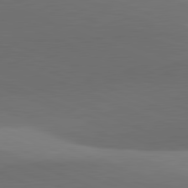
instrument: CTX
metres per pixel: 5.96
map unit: lApd
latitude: 81.9528
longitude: 132.6519
